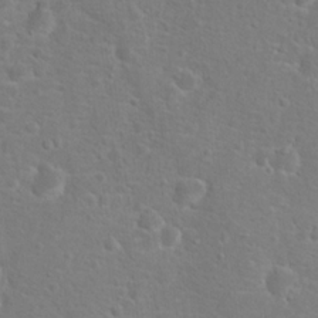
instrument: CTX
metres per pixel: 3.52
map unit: Hto
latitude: 17.2726
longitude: -42.1767
